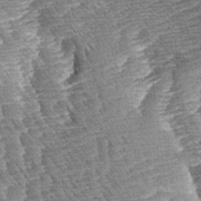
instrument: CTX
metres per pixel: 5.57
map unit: Aa
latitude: 8.0822
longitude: -133.9906
